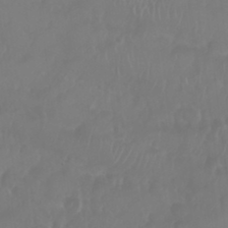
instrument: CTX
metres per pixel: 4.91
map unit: Nhu
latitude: 25.3859
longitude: -62.6302
